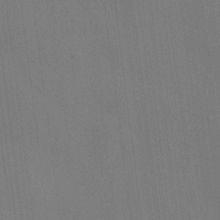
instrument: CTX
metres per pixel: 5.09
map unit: HNhu
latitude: 12.5924
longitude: 9.8044
